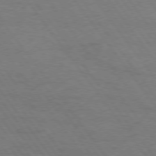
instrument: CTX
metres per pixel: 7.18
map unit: Hpe
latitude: 74.6679
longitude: -152.2712
